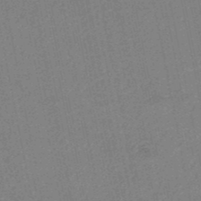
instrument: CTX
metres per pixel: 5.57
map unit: HNb
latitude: -48.9920
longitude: 59.1620
